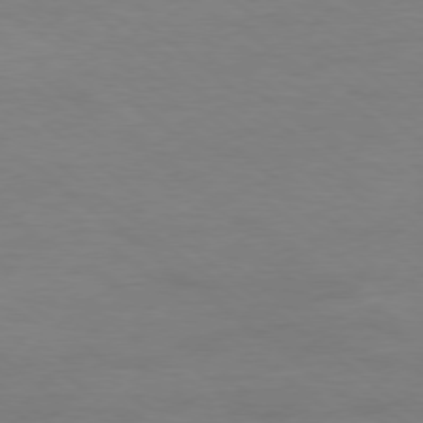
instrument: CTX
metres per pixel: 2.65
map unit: Ap
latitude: -78.6896
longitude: -89.5560
